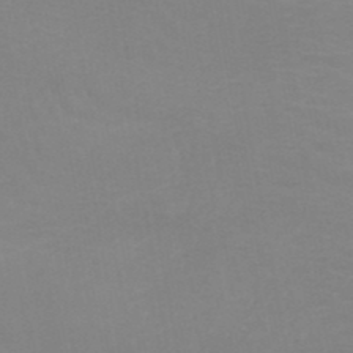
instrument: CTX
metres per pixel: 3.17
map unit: HNb
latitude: -48.4629
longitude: -46.2523
